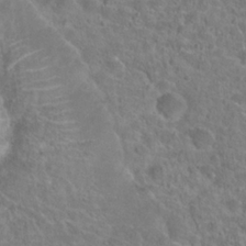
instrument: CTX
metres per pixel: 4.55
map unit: Hto
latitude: 23.4237
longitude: -45.8394
